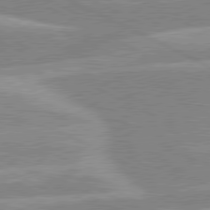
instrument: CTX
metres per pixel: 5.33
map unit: lApd
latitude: 80.4979
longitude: -125.5938
